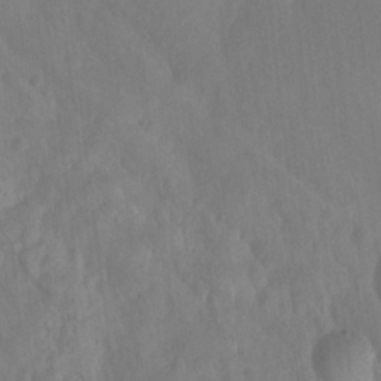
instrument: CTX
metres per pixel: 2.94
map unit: Ht
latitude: -4.3117
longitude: -62.6680
